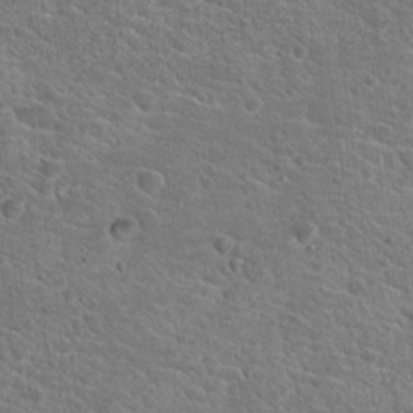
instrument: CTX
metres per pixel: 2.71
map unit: Hto
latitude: 19.3103
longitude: -33.6883
